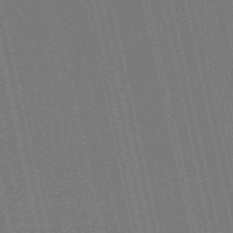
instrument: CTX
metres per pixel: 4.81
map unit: ANa
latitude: 51.6505
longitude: -70.6868
